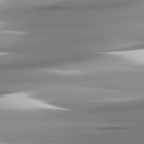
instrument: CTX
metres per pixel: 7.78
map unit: lApd
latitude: 82.1199
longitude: -142.5357
